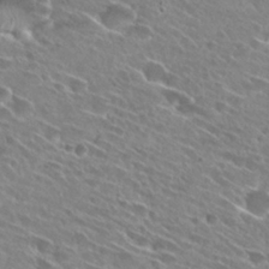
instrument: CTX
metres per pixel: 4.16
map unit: Hto
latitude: 28.0633
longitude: -43.7828
